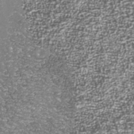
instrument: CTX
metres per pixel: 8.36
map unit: Nhu
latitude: -38.6141
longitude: -82.3089
